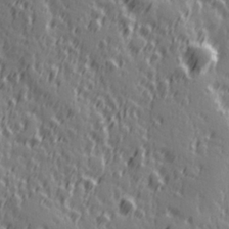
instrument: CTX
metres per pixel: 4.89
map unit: Hve
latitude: 25.9528
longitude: 146.5007
